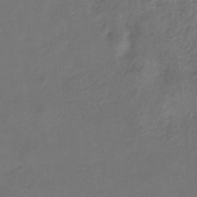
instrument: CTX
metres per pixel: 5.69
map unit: eHb
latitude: -29.6911
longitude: 68.3684
